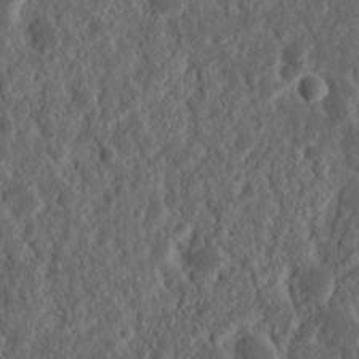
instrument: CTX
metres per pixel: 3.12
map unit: Nhu
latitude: 14.6302
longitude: -73.3860
